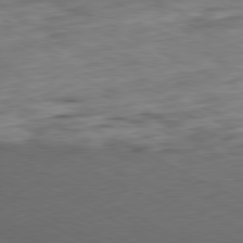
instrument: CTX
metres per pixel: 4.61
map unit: Ap
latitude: -81.1998
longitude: -83.2159
